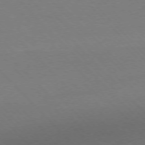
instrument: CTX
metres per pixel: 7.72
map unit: Ap
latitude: -76.5952
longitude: -85.7450
